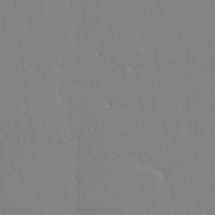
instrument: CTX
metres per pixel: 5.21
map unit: eHh
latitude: -3.3887
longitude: 19.5777
